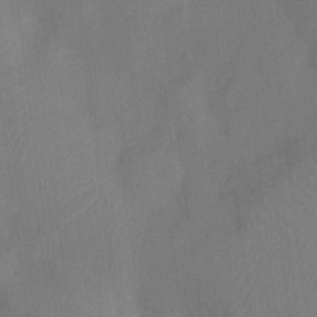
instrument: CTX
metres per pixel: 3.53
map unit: Nhu
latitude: -13.8800
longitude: -24.1766
